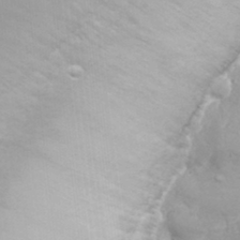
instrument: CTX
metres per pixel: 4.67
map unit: Nhu
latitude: 27.0270
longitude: -62.0444
